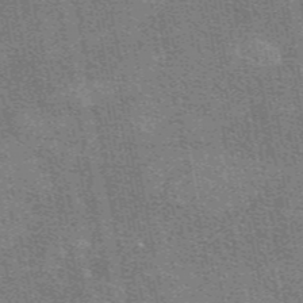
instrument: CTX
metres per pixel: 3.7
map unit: eAb
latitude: 48.4979
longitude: 116.7652
